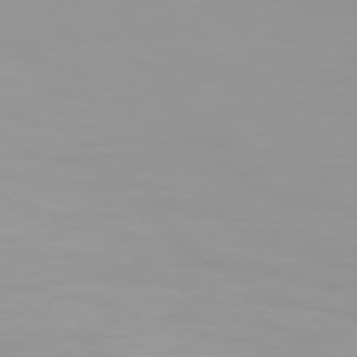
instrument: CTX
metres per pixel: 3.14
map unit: Hpe
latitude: 76.1011
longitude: -142.5546
